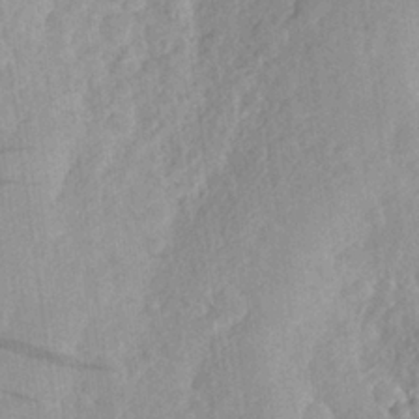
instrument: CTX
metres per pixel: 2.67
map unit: Aa
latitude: 25.8772
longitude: -146.1767
